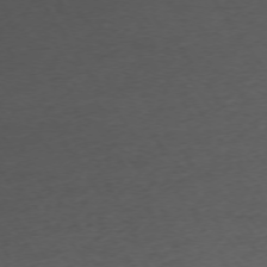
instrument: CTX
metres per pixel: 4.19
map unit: Ap
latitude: -74.7464
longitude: -73.5560
